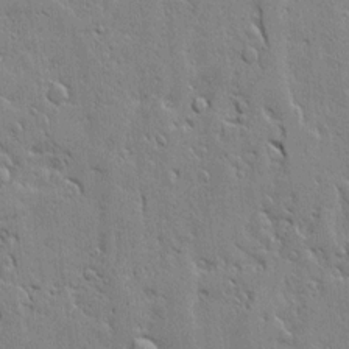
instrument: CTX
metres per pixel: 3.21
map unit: Aa
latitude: 12.5546
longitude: -125.7260
